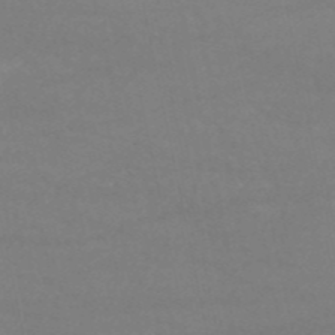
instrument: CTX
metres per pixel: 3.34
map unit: HNb
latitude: -53.6910
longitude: -34.2333
